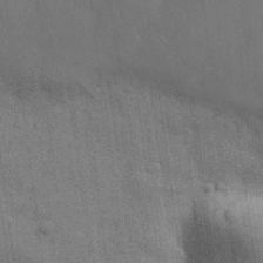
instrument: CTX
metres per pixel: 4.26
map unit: Nhu
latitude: 28.2900
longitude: -67.9906
